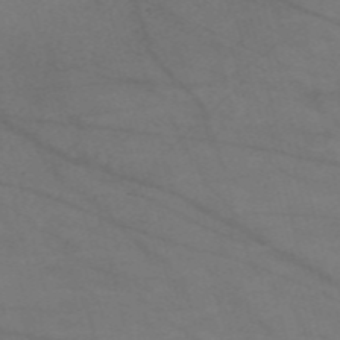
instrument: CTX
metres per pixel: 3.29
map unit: Nve
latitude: -57.4643
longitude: 50.9731
